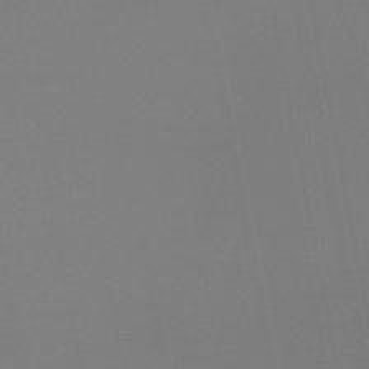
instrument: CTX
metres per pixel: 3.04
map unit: HNb
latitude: -54.8219
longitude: -48.8947
